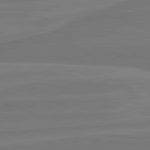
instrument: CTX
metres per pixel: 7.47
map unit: lApd
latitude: 82.2144
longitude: -174.8380
